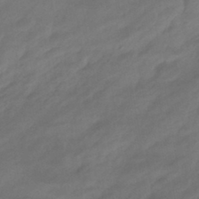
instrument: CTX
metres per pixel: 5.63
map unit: eHb
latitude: -42.8030
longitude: 85.0108
